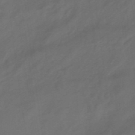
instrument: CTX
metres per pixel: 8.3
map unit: HNhu
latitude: -46.7085
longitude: 91.3699
